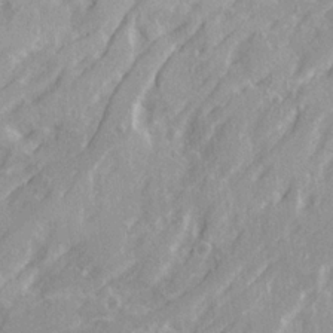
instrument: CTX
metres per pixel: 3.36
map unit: Ave
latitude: 21.4238
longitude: -130.6491
